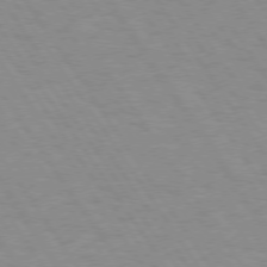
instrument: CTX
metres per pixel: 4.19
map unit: Hpe
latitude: 73.8395
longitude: -136.9892
